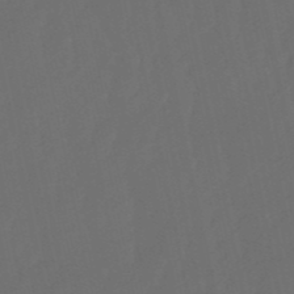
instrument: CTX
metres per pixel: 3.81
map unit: lHb
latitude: -50.9353
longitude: 81.1431
